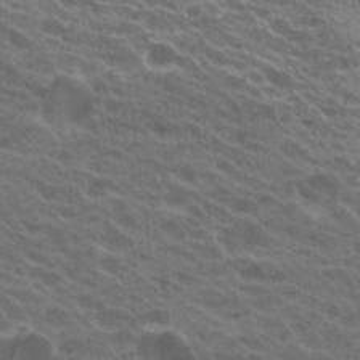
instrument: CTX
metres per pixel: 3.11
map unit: Hto
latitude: 22.8758
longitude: -38.0444
